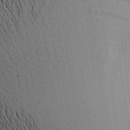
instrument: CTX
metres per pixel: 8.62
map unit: Aa
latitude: 20.0633
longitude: -144.2711
